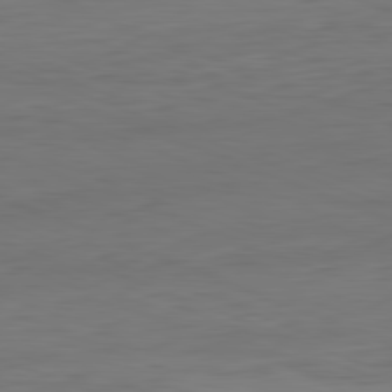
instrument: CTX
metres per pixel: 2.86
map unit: Ap
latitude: -82.0661
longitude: -74.8191
